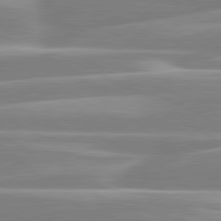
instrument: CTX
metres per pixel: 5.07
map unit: lApd
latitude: 80.6868
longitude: -130.2523
